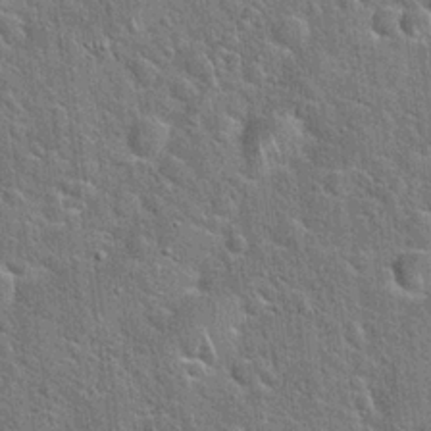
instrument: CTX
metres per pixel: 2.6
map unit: Hto
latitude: 21.5371
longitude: -51.7071
